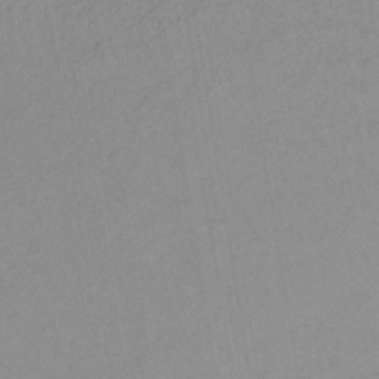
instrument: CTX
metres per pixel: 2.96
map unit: lHb
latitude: -36.8030
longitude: 70.7652
